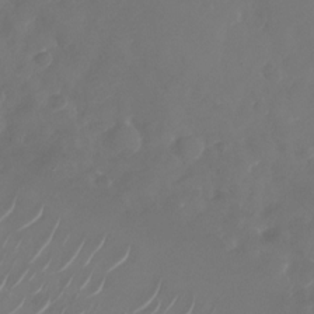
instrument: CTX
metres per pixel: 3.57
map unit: Nhu
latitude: -28.7085
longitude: -71.0836
